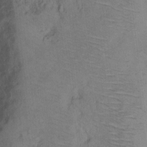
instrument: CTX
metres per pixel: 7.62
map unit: Hto
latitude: 11.3104
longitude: -58.9892
